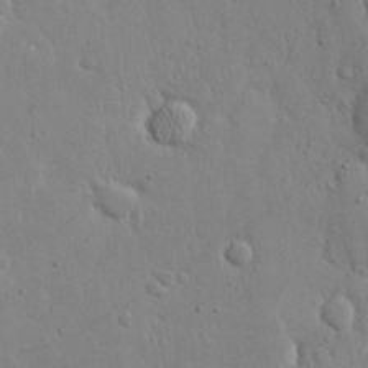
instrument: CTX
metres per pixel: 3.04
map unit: eHh
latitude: 19.4993
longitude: -71.4615
